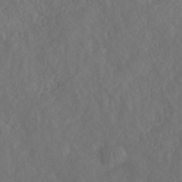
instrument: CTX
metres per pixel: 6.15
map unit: HNhu
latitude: -36.8408
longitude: 32.9353
